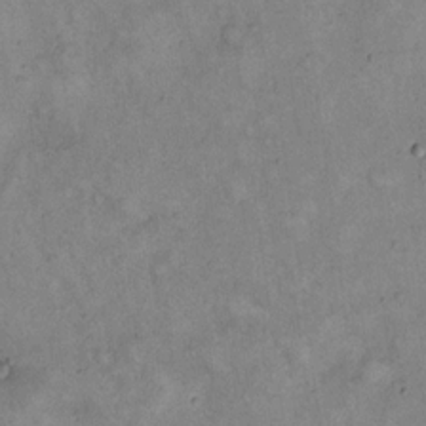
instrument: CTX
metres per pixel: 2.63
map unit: eHh
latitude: 17.1025
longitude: -62.2712
